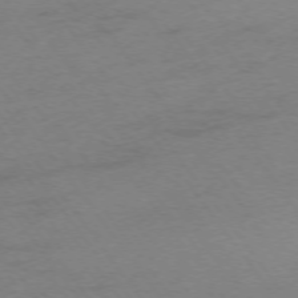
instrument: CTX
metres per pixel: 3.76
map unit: Ap
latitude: -75.2187
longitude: -73.4994
